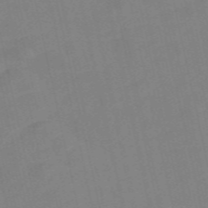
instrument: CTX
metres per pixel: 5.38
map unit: Nve
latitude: -57.8044
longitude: 50.5952
